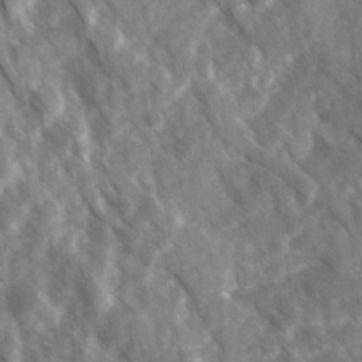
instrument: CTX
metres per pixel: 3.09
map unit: Ave
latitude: 17.4049
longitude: -131.1026
